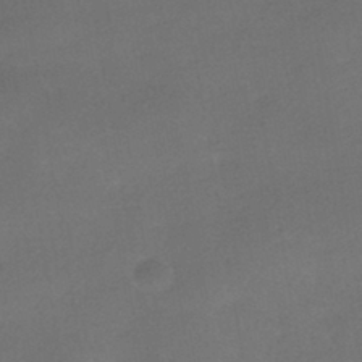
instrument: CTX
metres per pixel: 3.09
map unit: HNhu
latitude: -41.7100
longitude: 92.4818
